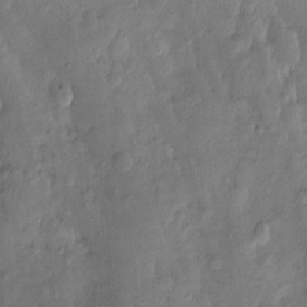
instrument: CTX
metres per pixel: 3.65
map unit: Htu
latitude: -0.1039
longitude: -176.5545
